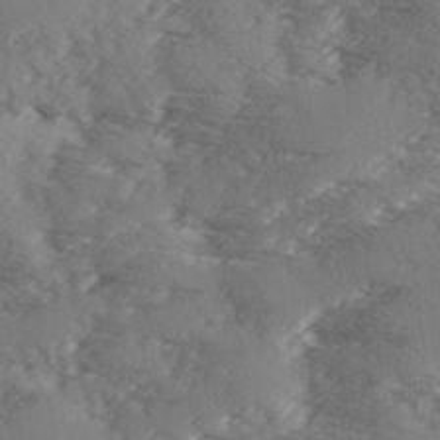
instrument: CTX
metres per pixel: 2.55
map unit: Ave
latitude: 1.7827
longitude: -111.0081
